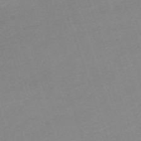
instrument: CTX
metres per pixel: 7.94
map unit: eHh
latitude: -64.1606
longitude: 50.2928
